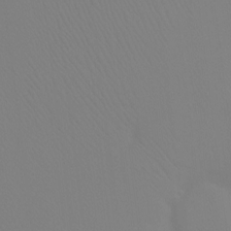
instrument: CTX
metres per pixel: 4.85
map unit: Ht
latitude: -9.7666
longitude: -34.7057
